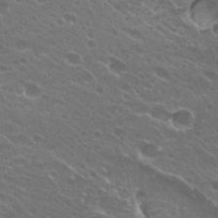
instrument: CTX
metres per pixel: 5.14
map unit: Hto
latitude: 25.3103
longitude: -37.0837
